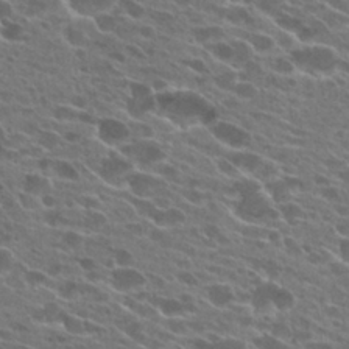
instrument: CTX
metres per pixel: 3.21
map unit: Hto
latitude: 25.4426
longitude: -42.8947
